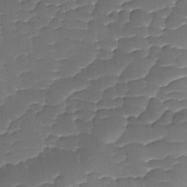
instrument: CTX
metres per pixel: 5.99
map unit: Ave
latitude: -9.3698
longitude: -122.7624
